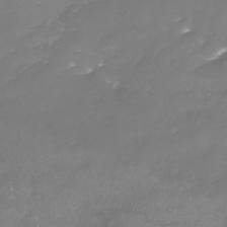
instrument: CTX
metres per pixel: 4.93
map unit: Nhu
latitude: -22.3306
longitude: -57.1025
